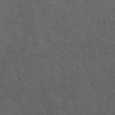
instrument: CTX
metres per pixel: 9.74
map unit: Hto
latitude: 18.8947
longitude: -54.0255
